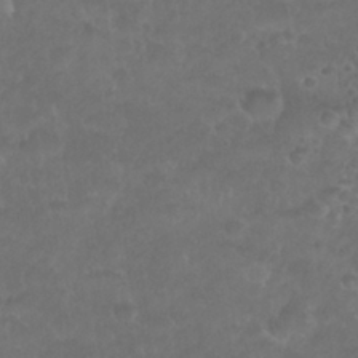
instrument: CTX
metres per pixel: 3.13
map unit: Nhu
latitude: 26.6491
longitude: -52.7435
